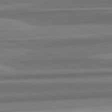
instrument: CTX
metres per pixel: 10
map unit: lApd
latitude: 82.5923
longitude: 179.7477
